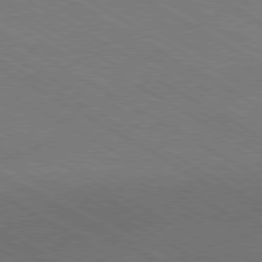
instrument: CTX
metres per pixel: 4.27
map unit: Hpe
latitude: -80.7652
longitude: 16.5763
